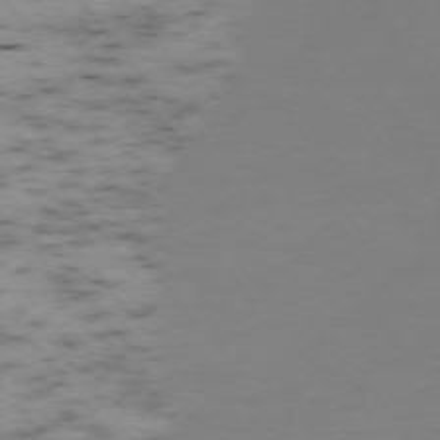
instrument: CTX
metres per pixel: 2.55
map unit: Ap
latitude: -74.0472
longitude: -72.8758
